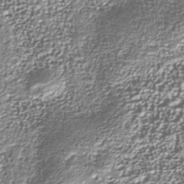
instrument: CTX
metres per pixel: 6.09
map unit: Nhu
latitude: -37.8611
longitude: -82.2144
